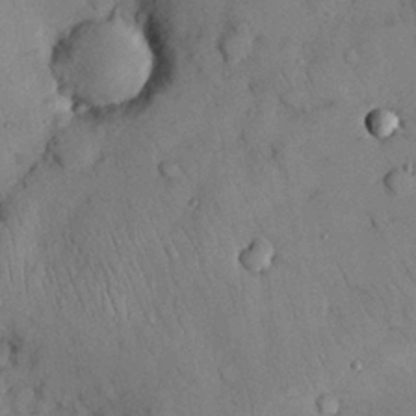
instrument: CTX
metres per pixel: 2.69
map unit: Nhu
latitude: 28.2900
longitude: -70.8380
